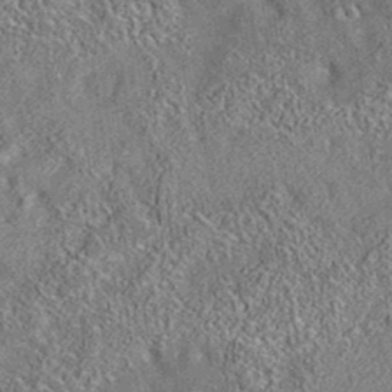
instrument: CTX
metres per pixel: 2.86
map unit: eAb
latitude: 35.5182
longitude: 112.5574
